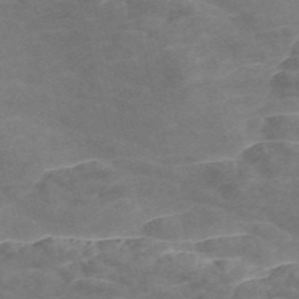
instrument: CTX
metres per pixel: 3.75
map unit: Nve
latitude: -57.1620
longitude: 51.2943
